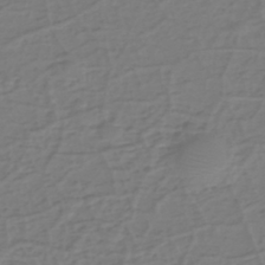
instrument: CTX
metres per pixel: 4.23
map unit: eHh
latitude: -39.8045
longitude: -27.4993
